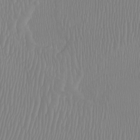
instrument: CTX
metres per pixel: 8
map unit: Htu
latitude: -6.9919
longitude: -70.2522
